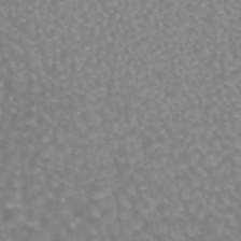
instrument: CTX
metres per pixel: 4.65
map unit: eAb
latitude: 44.4412
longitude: 106.1039
